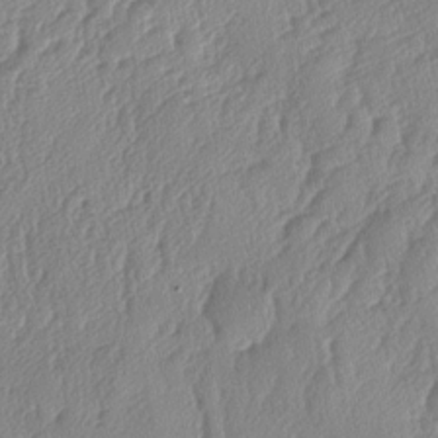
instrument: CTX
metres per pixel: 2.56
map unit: lAa
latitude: -7.6155
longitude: -129.6505
